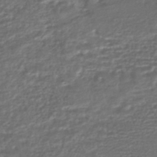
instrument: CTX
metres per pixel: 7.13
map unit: HNhu
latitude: -45.3510
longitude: 97.2187
